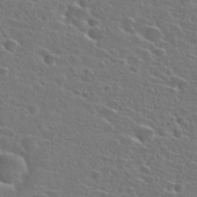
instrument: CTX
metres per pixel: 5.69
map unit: Hto
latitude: 26.3467
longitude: -46.7624
